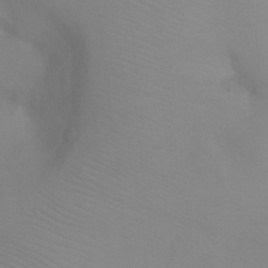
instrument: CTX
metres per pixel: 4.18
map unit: Ht
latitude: -4.8219
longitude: -27.9339
